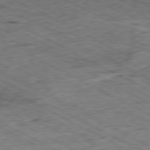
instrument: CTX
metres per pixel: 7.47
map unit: Ap
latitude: -80.6897
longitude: -85.0081
